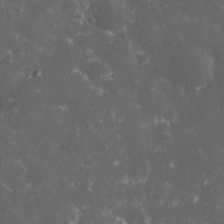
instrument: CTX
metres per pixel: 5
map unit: eHh
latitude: 33.4804
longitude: -62.3090
